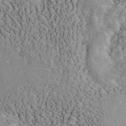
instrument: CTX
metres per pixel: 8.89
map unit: ANa
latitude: 44.9703
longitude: 38.8786
